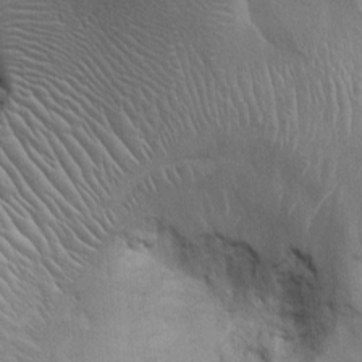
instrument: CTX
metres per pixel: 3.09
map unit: Ht
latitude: -1.8990
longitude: -14.8002
